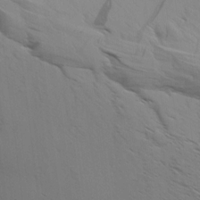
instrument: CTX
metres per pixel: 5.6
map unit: Aa
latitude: 9.1403
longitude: -140.8758
